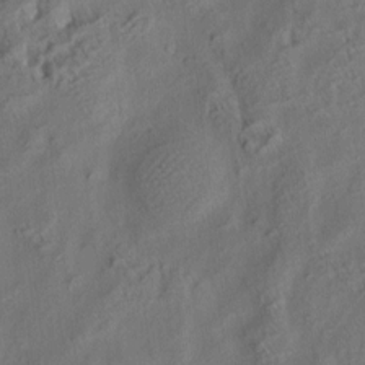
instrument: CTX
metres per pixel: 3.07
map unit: eHh
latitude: 6.4979
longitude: -77.0269
